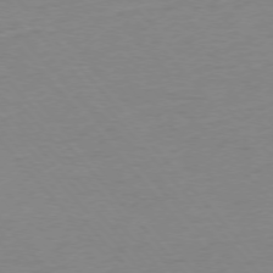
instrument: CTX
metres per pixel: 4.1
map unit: Ap
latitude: -76.4251
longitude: -93.6316
